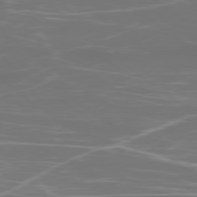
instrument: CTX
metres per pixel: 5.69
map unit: Ap
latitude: -78.7463
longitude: -94.0633
